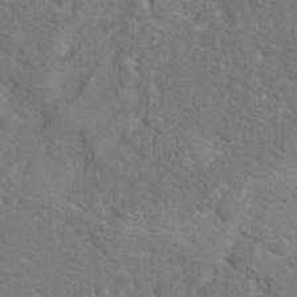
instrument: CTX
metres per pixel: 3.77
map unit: Hto
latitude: 19.1025
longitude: -38.6679
